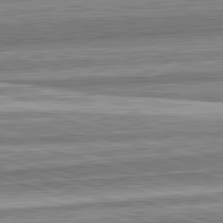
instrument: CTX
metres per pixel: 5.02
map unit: lApd
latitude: 82.6868
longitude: 167.3132
